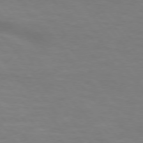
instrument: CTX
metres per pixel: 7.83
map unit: lApd
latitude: 75.3671
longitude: -60.4601
